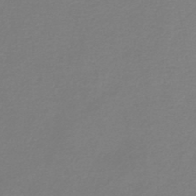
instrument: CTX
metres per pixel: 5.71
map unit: lHb
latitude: -45.0298
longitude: 76.4818
